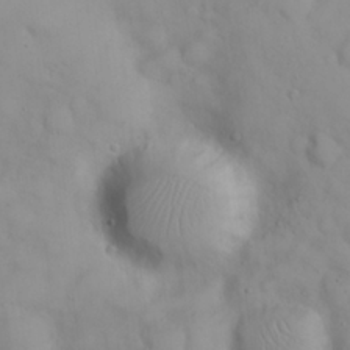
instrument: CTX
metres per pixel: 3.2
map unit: eHh
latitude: 22.8002
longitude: -61.4048
